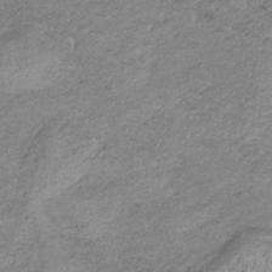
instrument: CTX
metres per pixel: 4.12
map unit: HNb
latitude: -33.4455
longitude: 61.5966
